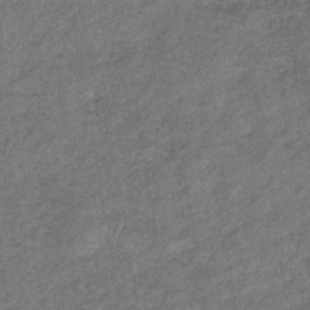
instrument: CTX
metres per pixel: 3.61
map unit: eHb
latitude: -39.4455
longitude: 79.3131
